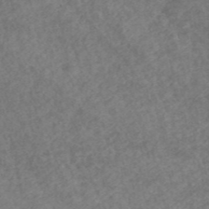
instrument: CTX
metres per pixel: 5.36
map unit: ANa
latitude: 43.0836
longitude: 27.4454
